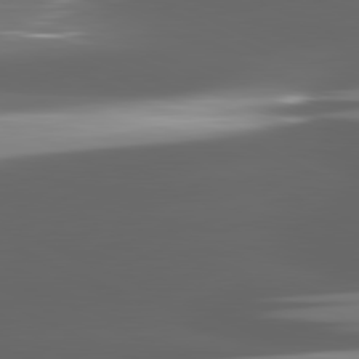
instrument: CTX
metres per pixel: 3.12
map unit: lApd
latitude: 81.5182
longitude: -146.6491
